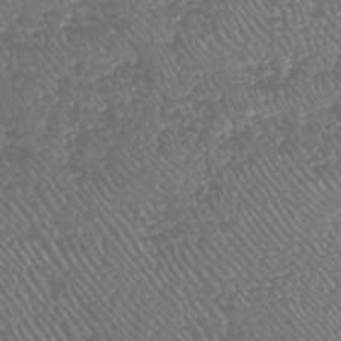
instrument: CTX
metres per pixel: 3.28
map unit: HNhu
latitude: -47.9745
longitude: 28.9542
